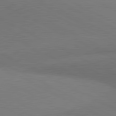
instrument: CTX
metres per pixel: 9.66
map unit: lApd
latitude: 80.9514
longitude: 139.5588
